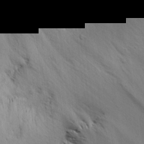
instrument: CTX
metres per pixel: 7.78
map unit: Aa
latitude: 18.3467
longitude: -142.5168
